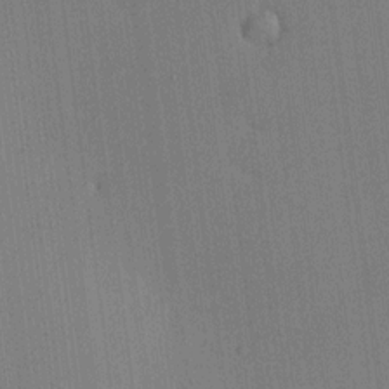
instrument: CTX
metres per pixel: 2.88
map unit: HNhu
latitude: 9.2159
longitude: 15.8234
